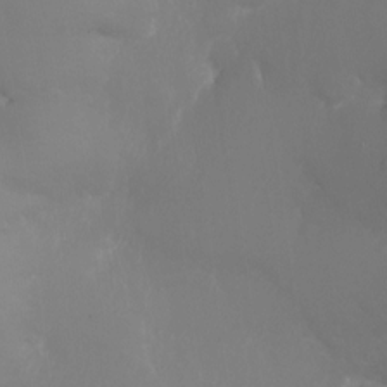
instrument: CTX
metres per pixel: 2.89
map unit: Ht
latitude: -17.1998
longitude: -41.5560
